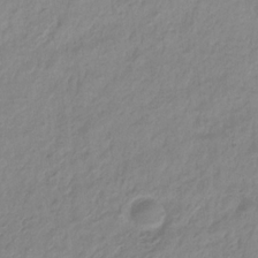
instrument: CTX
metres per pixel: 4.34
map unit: eHb
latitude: -29.6911
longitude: 71.2754
